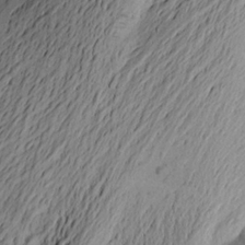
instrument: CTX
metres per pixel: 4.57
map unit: Aa
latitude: 23.8016
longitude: -149.0836
